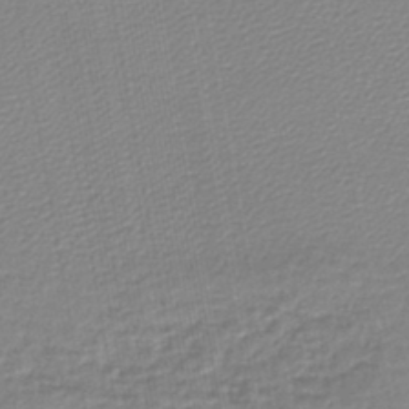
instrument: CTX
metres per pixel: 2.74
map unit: lHb
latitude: -44.1606
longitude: 61.5399
